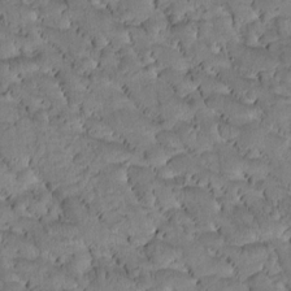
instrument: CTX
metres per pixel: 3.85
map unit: Htu
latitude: -2.7841
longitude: 172.1983
